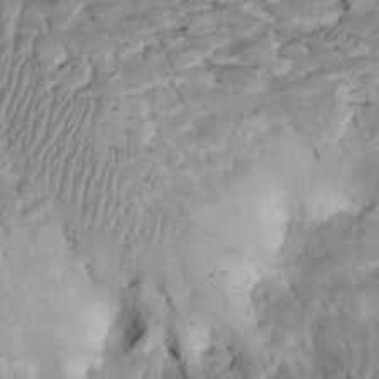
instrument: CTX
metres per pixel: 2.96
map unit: Htu
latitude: -2.3684
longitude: 149.6722
